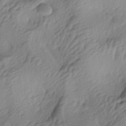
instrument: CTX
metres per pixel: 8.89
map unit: lAa
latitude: -4.5762
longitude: -123.7261
